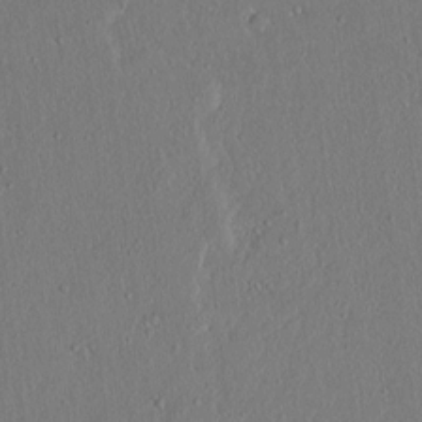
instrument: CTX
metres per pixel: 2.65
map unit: lAvf
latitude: 7.6316
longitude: 168.2928
